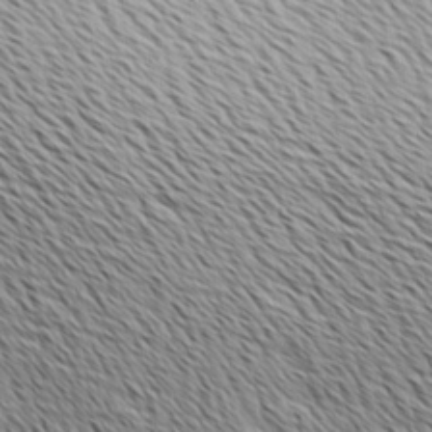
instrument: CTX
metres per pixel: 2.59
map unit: Ave
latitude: 10.5546
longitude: -107.3671
